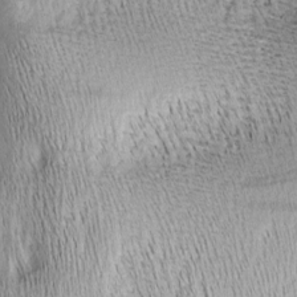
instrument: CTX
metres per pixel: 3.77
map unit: Nhu
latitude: -6.2928
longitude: -152.7247
